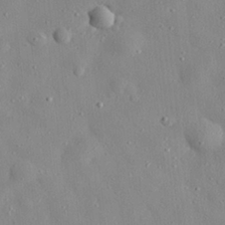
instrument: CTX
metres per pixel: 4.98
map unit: eHh
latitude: 28.4412
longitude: -77.6694
